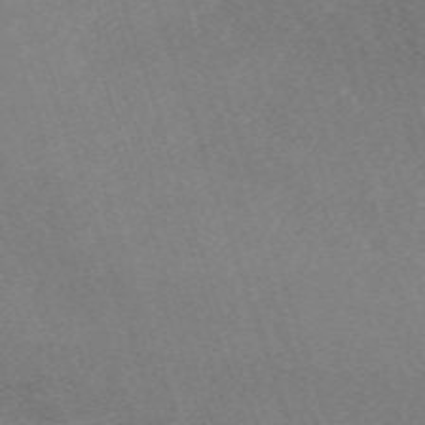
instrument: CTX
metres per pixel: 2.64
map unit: eHh
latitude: -63.1053
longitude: 50.1795
